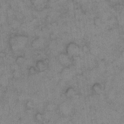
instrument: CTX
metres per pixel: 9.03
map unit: eHh
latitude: 9.4993
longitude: -63.5560
